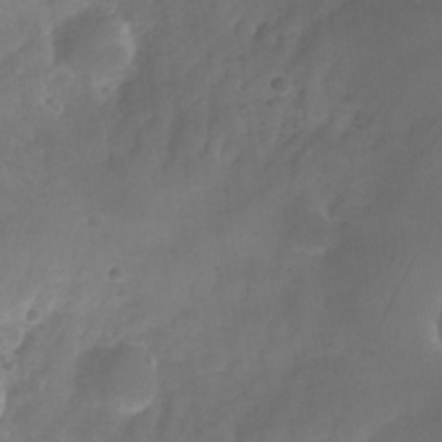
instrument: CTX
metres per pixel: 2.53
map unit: Nhu
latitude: -26.2928
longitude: -70.8380
